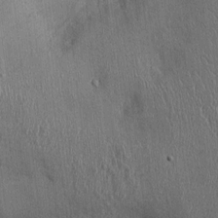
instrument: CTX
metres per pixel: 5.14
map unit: Ht
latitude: -2.7085
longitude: -14.0255
